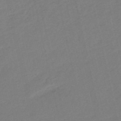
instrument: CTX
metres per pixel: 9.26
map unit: HNb
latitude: -53.0108
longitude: -48.6113
